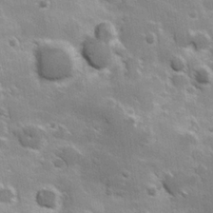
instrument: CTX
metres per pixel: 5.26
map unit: Hve
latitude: 23.9528
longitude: 147.1431
